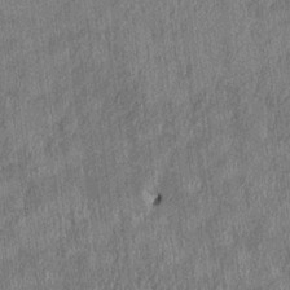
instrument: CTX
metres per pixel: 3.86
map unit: HNhu
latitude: 0.9891
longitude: -6.1767
